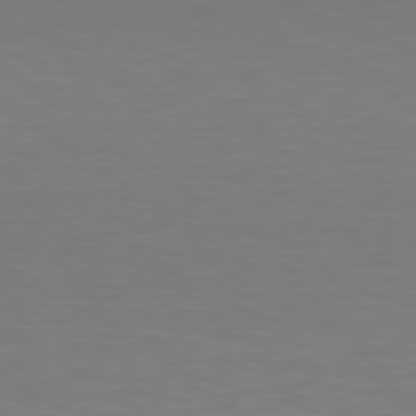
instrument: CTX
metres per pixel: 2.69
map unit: Hpe
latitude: 78.6491
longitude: -138.4979
